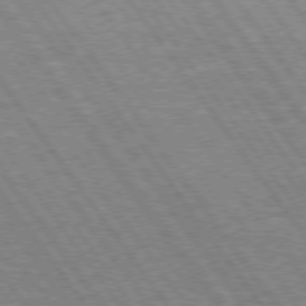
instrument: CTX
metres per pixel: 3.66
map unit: Hpe
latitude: 74.7624
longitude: -151.1970
